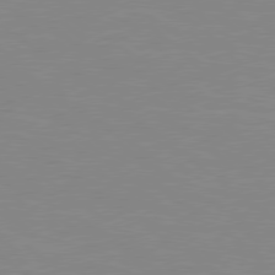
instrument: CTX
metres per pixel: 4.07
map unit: Hpe
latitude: 78.5924
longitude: -124.9702
